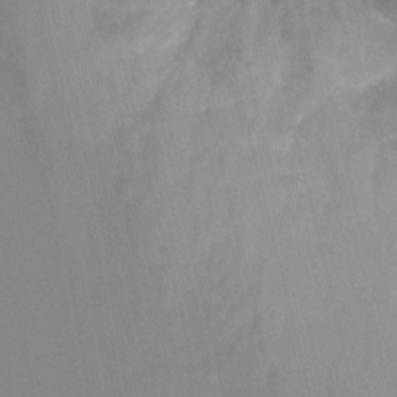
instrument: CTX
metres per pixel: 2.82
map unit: Ht
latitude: -1.1054
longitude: -21.1026
